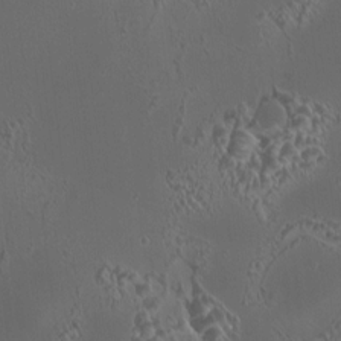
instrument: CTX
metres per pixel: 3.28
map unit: HNhu
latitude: 6.4979
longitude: 9.9178
